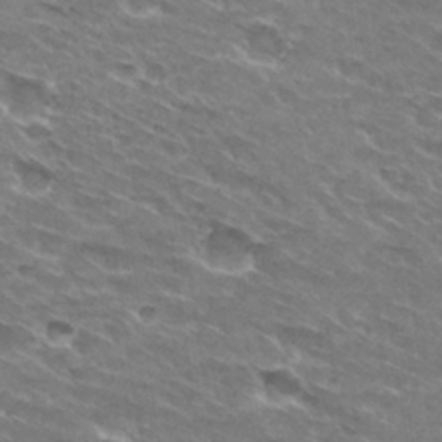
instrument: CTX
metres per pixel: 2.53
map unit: Hto
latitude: 29.9339
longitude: -42.8569
